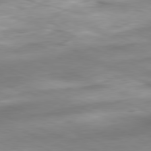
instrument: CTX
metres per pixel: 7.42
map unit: Ap
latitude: -81.8234
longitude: -81.3671
